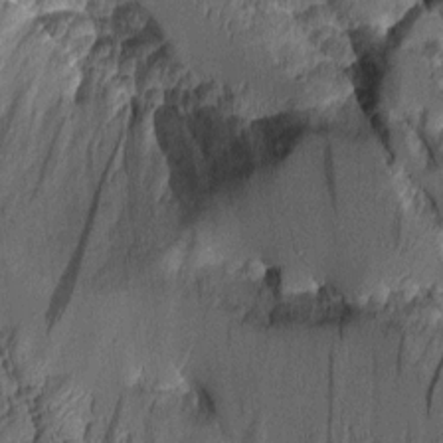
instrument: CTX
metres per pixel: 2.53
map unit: Aa
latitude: 8.3090
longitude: -128.3467
